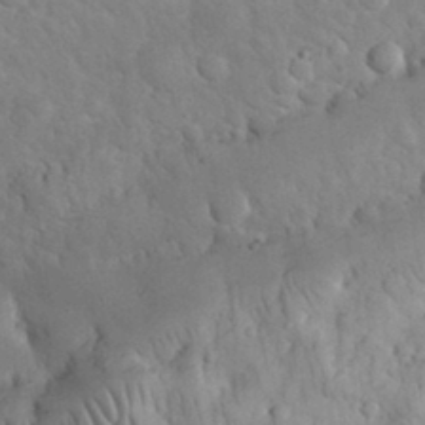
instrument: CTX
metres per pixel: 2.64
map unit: eHh
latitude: 32.5168
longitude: -65.8016
